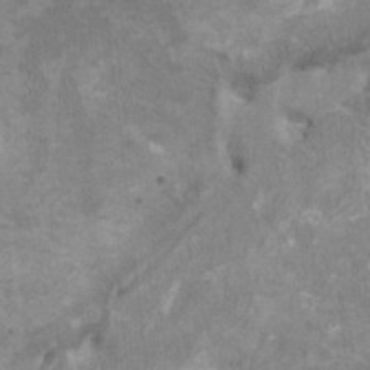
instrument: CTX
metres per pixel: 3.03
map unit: HNhu
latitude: 3.3481
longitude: -4.3467
